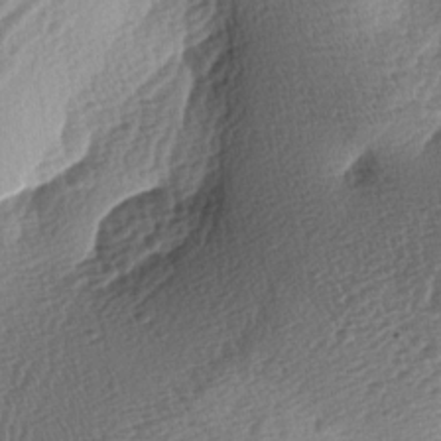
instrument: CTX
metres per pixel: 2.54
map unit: lAa
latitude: -3.5777
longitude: -128.9891
